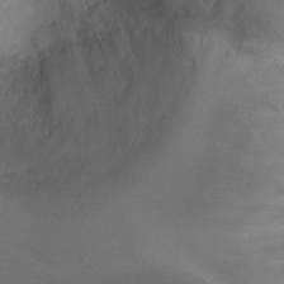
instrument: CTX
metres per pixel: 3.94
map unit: Ht
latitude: 1.9906
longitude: -19.3859
